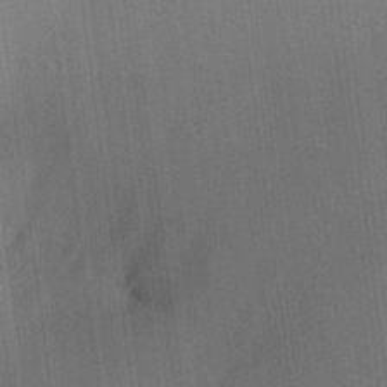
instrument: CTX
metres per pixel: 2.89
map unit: Aa
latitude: 21.3482
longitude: -139.4048
